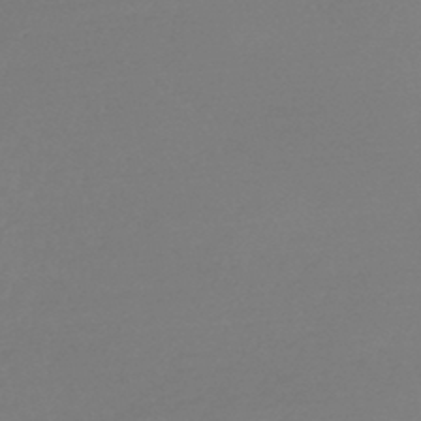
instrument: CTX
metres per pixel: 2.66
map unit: HNb
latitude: -44.9164
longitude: -44.0444
